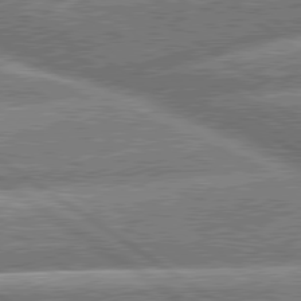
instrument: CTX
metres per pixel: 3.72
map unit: lApd
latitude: 79.8773
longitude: -158.9514
